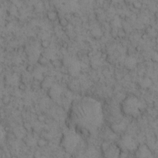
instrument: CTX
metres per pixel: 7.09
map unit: eHh
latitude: 13.8583
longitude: -63.5938
